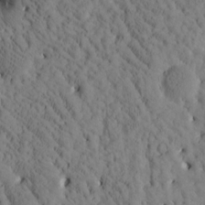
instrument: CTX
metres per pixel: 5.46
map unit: Htu
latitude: -3.3698
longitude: 174.0472
